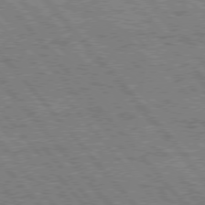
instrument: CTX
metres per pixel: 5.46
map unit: Hpe
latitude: 76.4601
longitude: -149.9717
